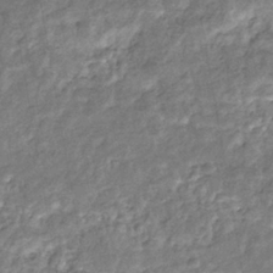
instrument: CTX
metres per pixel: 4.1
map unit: eHb
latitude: -35.5588
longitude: 76.4818
